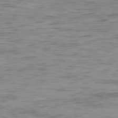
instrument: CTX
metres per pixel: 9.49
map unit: Ap
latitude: -82.3306
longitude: -77.9150
